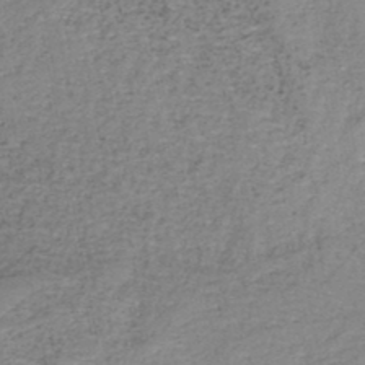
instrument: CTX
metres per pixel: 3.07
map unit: HNb
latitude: -45.8989
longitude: -44.9513
